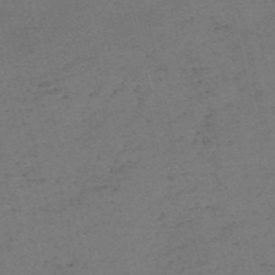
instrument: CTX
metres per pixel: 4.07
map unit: eHh
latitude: -55.0864
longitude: -89.5183
